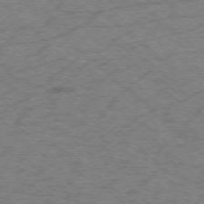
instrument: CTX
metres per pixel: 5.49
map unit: Ap
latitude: -75.9745
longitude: -79.0648
